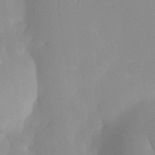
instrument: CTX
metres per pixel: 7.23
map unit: lHvf
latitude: 24.4790
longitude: 140.6707
